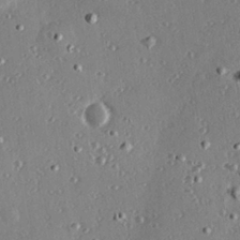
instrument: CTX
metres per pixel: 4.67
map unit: Hve
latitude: 26.2901
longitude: -93.6127
